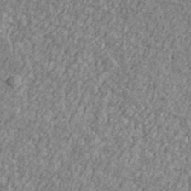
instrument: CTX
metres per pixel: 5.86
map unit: Ave
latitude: 41.2725
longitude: -111.2348
